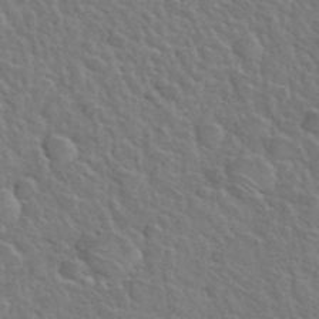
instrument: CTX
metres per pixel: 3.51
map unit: Hto
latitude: 36.1011
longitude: -50.4034
